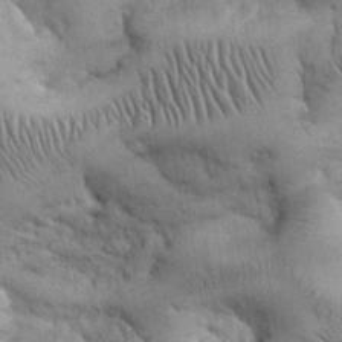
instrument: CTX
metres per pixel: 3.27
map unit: eHh
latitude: 32.2334
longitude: -68.0633
